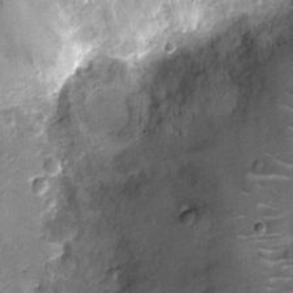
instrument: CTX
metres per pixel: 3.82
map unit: Nhu
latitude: -12.8975
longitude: -22.9325
